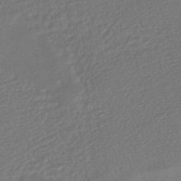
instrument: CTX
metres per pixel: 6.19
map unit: HNhu
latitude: -46.1794
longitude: 102.1984
